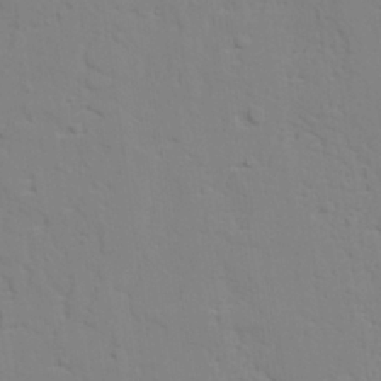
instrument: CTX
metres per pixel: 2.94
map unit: lAvf
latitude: 28.2900
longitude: -109.4804
